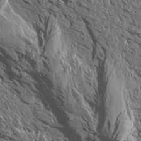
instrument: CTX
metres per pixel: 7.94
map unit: Aa
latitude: 14.0633
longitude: -143.0648
